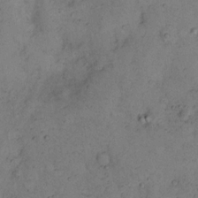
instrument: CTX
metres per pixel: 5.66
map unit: eHh
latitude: 15.3293
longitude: -63.5182
